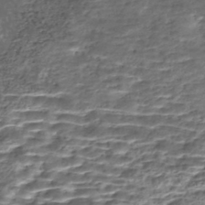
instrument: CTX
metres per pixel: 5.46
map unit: Nhe
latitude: -47.7099
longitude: -172.5356
